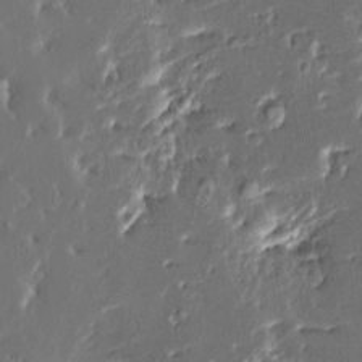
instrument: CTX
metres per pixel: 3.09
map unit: HNhu
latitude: 5.1025
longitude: -5.9339
